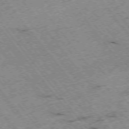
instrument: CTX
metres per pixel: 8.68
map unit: Hpe
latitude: -75.1620
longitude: -18.4790
